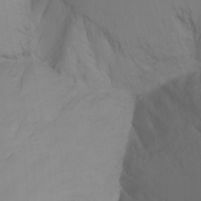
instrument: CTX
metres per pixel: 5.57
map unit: Ht
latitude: -16.4440
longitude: -47.0648
